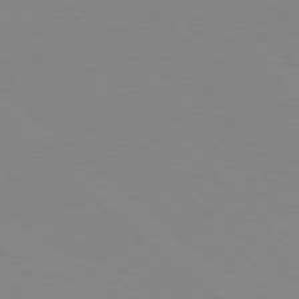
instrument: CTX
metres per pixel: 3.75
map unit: Hpe
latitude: 78.2712
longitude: -176.4601
